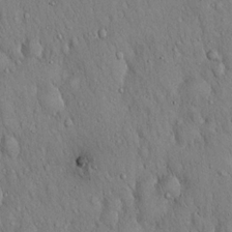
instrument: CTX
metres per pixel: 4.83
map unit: Hto
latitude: 16.8758
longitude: -58.6302
